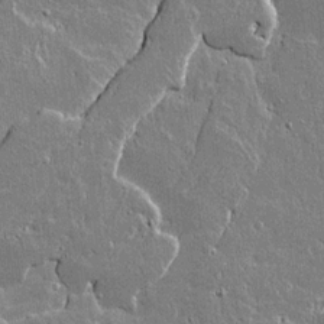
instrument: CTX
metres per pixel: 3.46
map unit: lAvf
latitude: 15.4427
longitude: -128.3089
